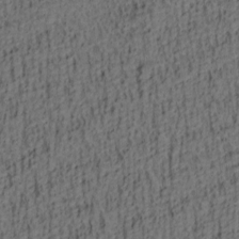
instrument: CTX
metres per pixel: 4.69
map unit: lAa
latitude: 4.5924
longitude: -114.2711
